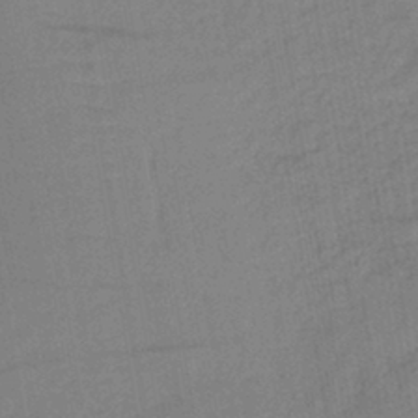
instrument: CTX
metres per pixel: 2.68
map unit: lHb
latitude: -41.6722
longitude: 67.8233
